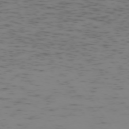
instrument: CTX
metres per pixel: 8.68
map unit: Ap
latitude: -73.8611
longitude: -72.9325
